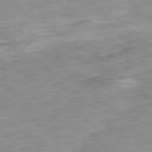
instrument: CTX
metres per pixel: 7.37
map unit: Ap
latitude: -80.1795
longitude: -74.4790
